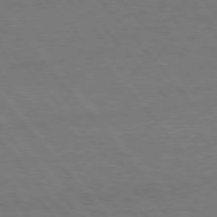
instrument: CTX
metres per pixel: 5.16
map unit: Hpe
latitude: 75.9150
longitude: -137.6505
